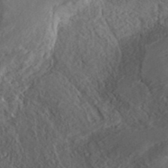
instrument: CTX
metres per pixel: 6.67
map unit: ANa
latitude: 40.4601
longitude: 24.2550
